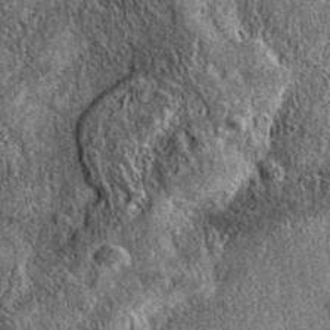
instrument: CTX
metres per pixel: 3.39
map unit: eAb
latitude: 37.0269
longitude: 108.3495
